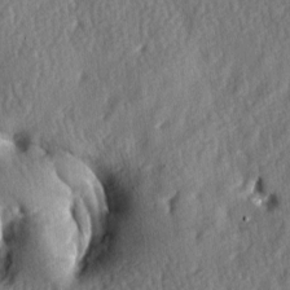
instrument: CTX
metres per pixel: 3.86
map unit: lAa
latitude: -7.7477
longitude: -126.7624
